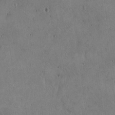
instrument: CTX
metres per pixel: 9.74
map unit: Hto
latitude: 16.4412
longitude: -59.5182
